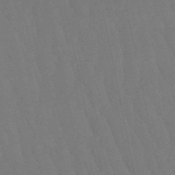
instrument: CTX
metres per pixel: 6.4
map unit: eHb
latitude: -50.3684
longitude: 76.1795
